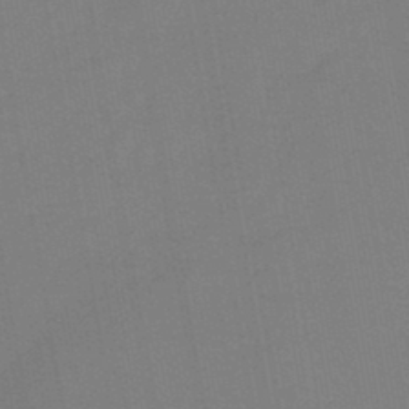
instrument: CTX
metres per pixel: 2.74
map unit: lHb
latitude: -45.1620
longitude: 67.5777
